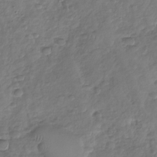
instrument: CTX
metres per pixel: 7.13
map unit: Nhu
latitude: -30.6329
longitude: -61.5560
